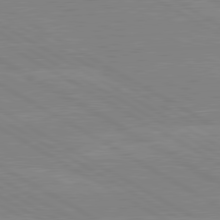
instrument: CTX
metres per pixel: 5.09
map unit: lApd
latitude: 80.2333
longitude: -126.5735
